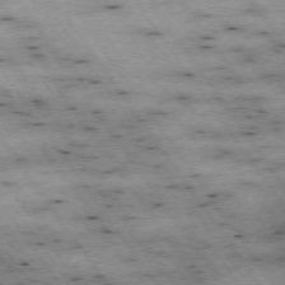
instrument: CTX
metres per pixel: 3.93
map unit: Hpe
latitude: -74.3307
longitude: 1.9556
